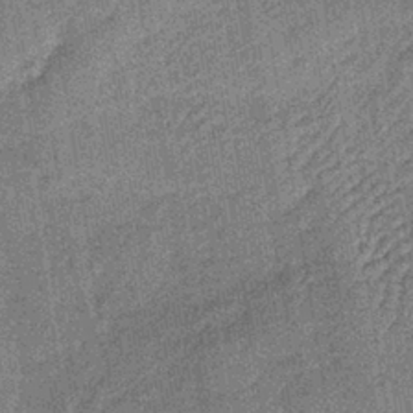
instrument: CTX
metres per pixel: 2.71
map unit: lHb
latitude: -40.0850
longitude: 63.2754
